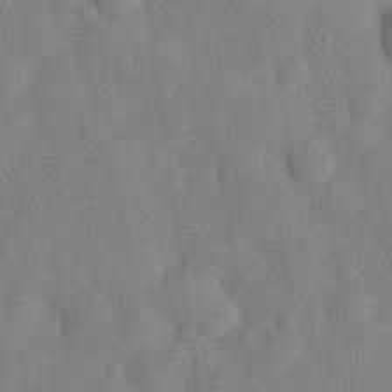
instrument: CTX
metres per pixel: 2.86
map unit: eHh
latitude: 29.3859
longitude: -73.9906
